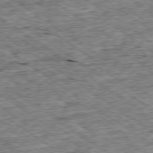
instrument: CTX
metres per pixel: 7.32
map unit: Ap
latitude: -79.1809
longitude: -87.0647
